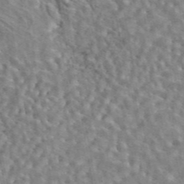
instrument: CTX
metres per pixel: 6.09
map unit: eAb
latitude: 44.1955
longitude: 110.6707
